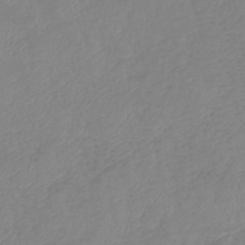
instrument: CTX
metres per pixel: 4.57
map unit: eHb
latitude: -41.1431
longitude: 81.0109
